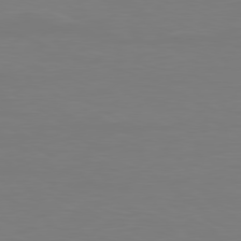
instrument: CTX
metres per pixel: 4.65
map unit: Hpe
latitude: 78.1956
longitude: -122.0255
